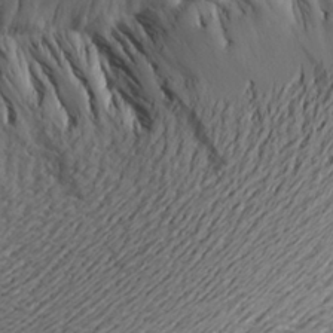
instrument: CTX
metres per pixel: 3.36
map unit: Aa
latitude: 20.5357
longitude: -148.4979
